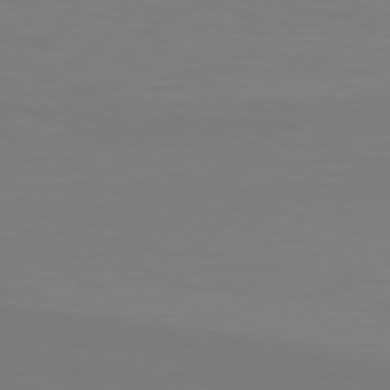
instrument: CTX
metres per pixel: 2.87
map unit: Hpe
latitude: 78.5357
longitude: -122.1200
